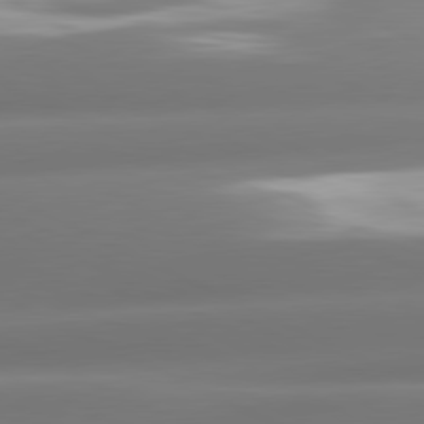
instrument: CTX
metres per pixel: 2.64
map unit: lApd
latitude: 80.7435
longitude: -160.0444
